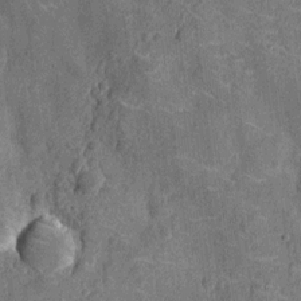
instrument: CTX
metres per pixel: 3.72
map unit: Nhu
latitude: -14.1039
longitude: -23.6883
